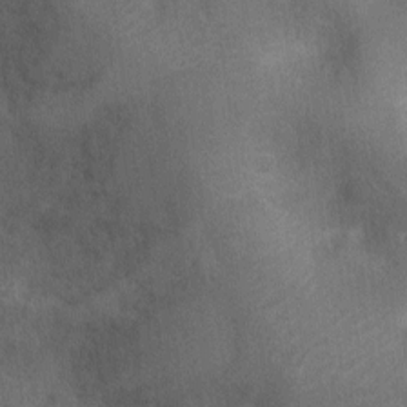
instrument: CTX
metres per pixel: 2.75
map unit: Nhu
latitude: -14.3684
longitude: -25.2348
